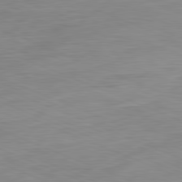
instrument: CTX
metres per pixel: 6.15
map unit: Ap
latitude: -81.8800
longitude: -75.7639
